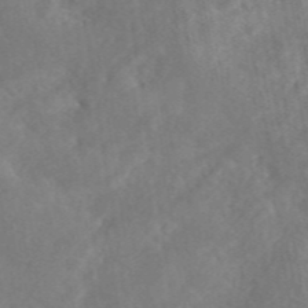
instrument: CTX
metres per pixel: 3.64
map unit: eAb
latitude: 46.4034
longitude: 127.3320
